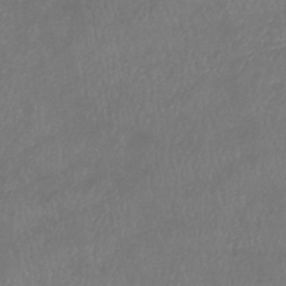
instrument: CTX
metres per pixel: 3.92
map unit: lHb
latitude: -38.4440
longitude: 73.6344
